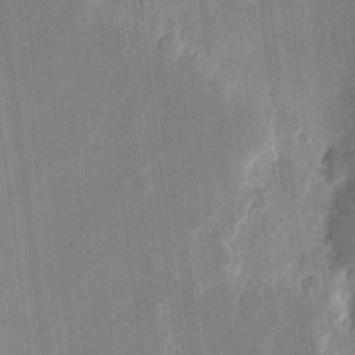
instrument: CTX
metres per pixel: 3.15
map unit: eHh
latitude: 10.2901
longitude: -70.1767
